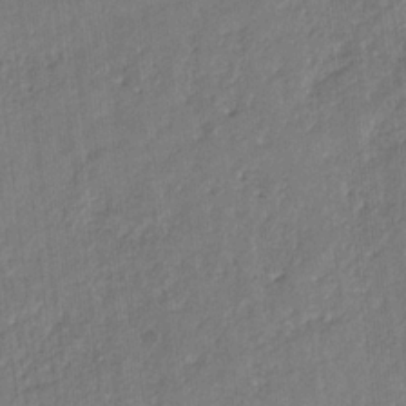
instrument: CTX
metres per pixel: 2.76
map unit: eHb
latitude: -29.7478
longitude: 65.8045
